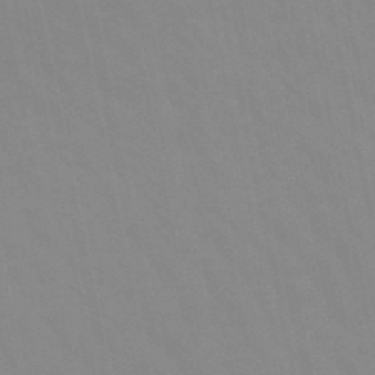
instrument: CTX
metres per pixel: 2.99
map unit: lHb
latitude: -48.4440
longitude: 75.0865
